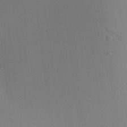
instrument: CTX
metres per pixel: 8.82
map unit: Aa
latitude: 19.8205
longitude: -140.6112
